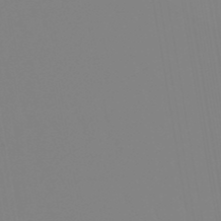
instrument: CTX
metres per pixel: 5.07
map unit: lHb
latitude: -49.3132
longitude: 74.2929
